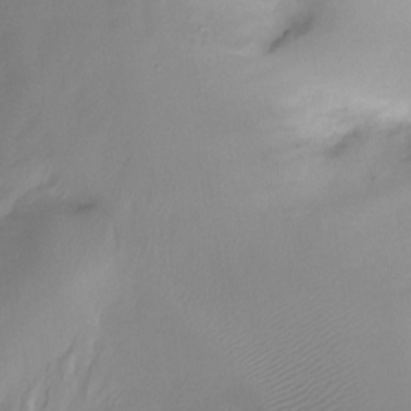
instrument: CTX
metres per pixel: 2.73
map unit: Ht
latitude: -15.4077
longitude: -44.6301
